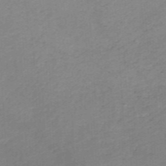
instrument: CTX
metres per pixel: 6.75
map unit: HNb
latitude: -45.8989
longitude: -46.0633
